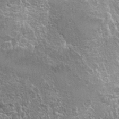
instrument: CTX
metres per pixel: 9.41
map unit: Hto
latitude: 22.4412
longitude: -45.4426
